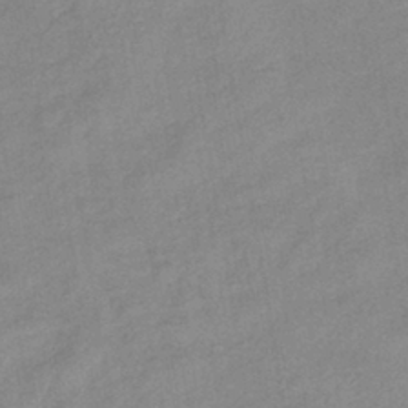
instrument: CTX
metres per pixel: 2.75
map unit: eHb
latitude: -40.1417
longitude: 79.5399
